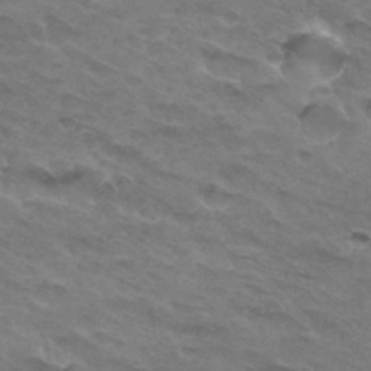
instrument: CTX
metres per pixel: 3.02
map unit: Hto
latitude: 32.7057
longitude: -46.3279
